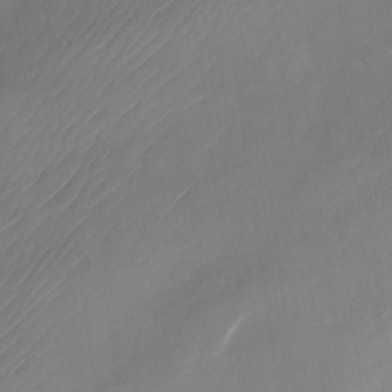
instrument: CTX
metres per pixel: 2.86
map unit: Nhu
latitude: -22.8786
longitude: -71.2915
